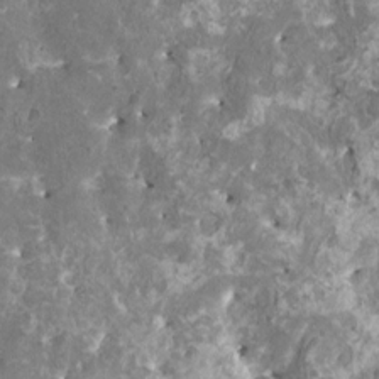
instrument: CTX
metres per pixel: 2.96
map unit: HNhu
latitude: 2.8758
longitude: 6.5196
